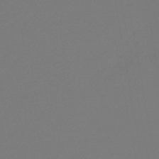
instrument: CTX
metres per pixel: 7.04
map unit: eHb
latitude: -47.0108
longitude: 88.3873
